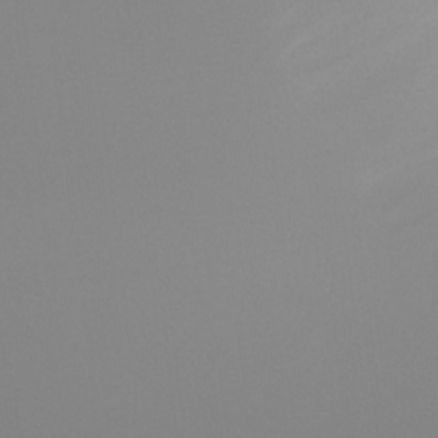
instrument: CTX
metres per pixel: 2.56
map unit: Ht
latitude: -14.8408
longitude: -50.8380
